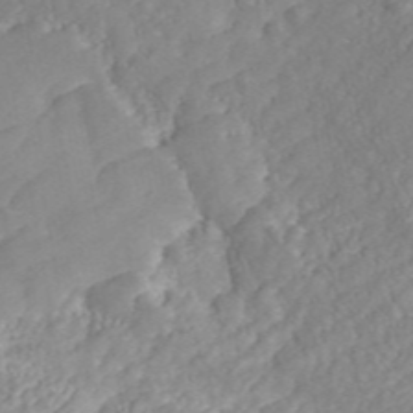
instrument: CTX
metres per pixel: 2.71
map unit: ANa
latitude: 46.6869
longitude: 49.9178
